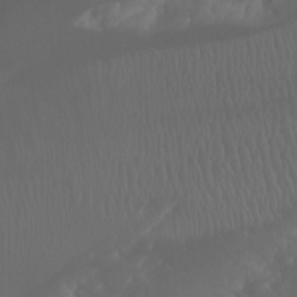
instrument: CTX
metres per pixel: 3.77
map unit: Aa
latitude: -8.9731
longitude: -78.0444
